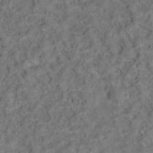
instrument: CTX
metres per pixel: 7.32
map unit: Ht
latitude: 15.0270
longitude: -37.7261
